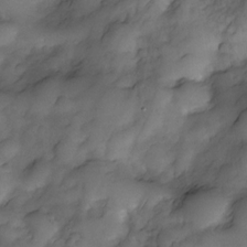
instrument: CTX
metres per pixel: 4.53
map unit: Nve
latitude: -27.0864
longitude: -148.7813
